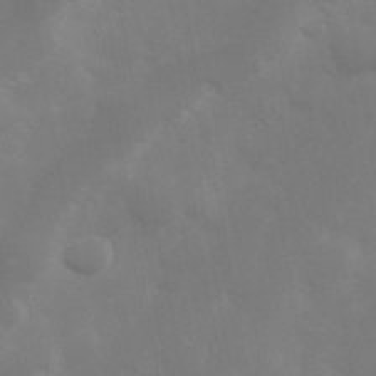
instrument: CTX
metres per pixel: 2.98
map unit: Hve
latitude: 33.0458
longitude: 150.8408
